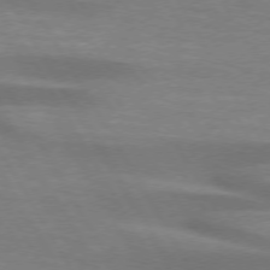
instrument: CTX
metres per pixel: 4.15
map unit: lApd
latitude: 73.8206
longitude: -52.7246
